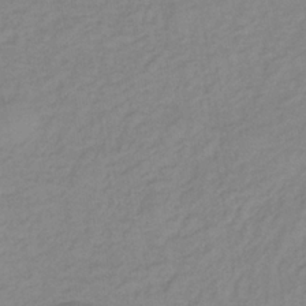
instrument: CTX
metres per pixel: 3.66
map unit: lHb
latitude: -36.1983
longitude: 70.6708
